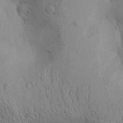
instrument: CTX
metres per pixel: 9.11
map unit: Aa
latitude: 28.1389
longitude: -132.2712
